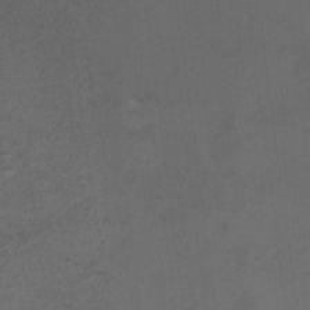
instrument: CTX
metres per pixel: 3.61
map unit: eHh
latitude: -1.9179
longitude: -79.1403
